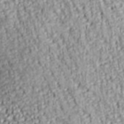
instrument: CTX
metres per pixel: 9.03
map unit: lAa
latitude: 6.1389
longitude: -114.9135
